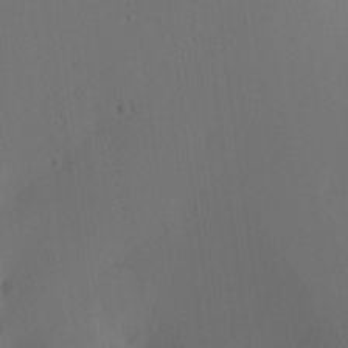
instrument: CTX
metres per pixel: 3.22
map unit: Ave
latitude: 13.4049
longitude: -106.9892
